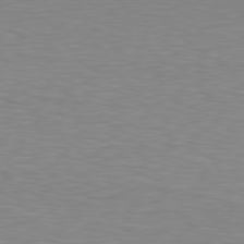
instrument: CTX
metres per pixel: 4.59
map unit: Hpe
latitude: 78.3656
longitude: -122.0255
